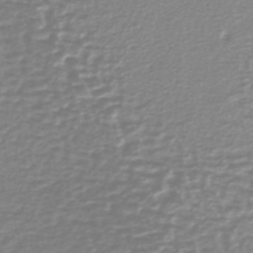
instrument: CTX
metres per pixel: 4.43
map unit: lHb
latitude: -40.6140
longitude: 64.4440
